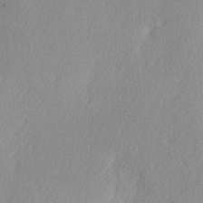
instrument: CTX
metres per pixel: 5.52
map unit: Ave
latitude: 2.9702
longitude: -111.7261
